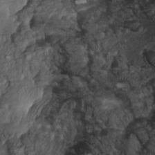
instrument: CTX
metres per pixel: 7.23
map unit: Ht
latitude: -1.1243
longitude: -15.1215
